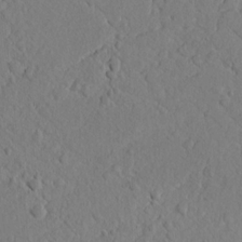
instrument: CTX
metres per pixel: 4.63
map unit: lAvf
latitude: 8.3656
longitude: 165.8612
